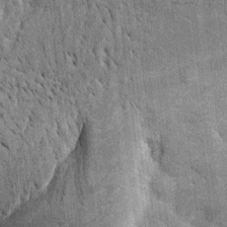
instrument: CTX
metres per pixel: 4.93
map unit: Htu
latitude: -3.2564
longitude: 151.8611
